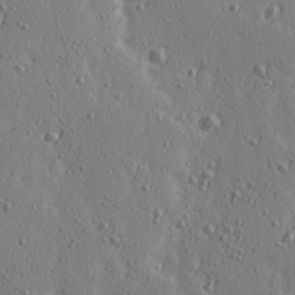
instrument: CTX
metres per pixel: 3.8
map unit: Ave
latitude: 15.3860
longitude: -105.6127
